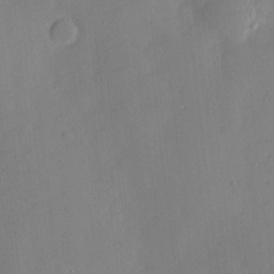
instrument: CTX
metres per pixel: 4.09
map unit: Htu
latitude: -8.6896
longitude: 176.3495
